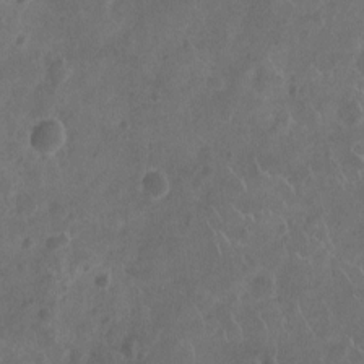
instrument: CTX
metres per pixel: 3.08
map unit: Nhu
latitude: -10.4629
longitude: -21.3860
